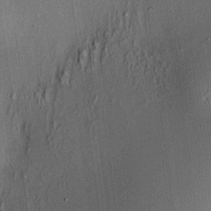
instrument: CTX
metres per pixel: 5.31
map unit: HNhu
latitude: 7.6127
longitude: 12.8030
